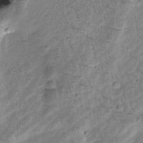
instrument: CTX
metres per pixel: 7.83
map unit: Htu
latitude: -0.5385
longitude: 172.9164
